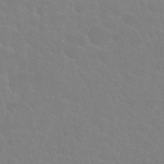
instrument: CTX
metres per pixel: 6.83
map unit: Nhu
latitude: 27.6883
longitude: -52.1956
